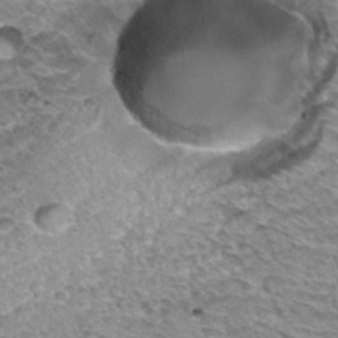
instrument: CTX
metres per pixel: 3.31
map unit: Hto
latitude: 33.4049
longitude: -40.2522
